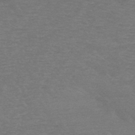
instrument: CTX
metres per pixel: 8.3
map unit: HNb
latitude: -48.0094
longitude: -48.9325
